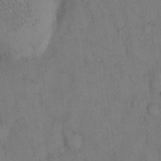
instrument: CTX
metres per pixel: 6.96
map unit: eHh
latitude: 12.8947
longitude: -62.8191
